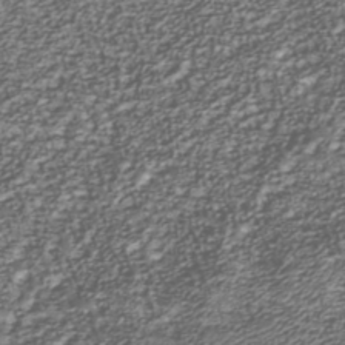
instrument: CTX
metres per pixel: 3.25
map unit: Nhu
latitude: -39.2376
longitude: -82.7435
